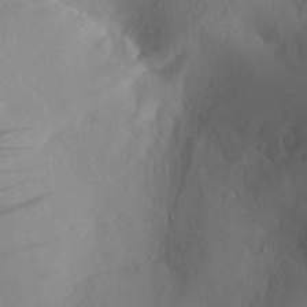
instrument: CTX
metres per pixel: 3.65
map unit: Aa
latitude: 20.2523
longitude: -145.7260
